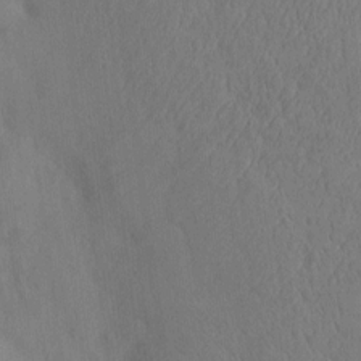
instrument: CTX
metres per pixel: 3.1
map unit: eHh
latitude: -3.6154
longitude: 16.4440
